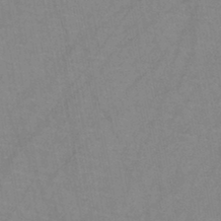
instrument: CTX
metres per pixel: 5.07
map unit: HNb
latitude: -44.8030
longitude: -40.5356
